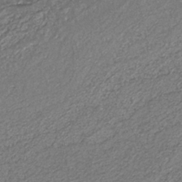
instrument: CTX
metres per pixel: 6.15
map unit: HNb
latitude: -37.6910
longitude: 51.4832
